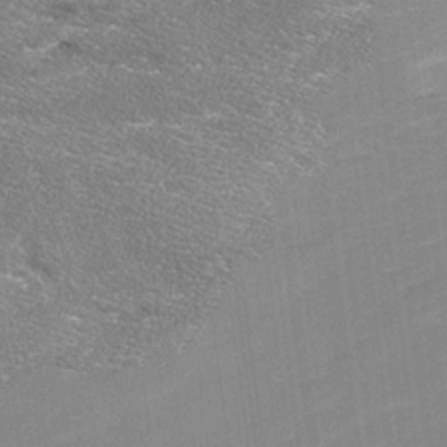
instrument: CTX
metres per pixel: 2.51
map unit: Ave
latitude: 17.0458
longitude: -136.5168
